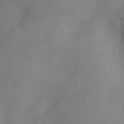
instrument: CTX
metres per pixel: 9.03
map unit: Hve
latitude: -11.6155
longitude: 174.0849
